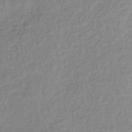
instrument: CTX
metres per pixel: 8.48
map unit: lHb
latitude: -37.4454
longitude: 70.0661
